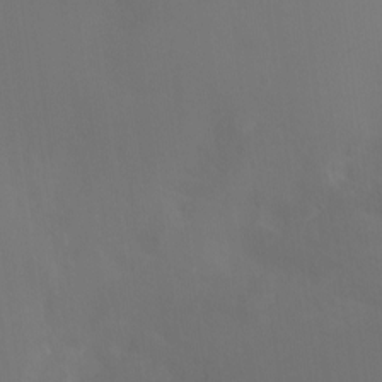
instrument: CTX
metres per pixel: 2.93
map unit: Ht
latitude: -10.3873
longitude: -46.3279
